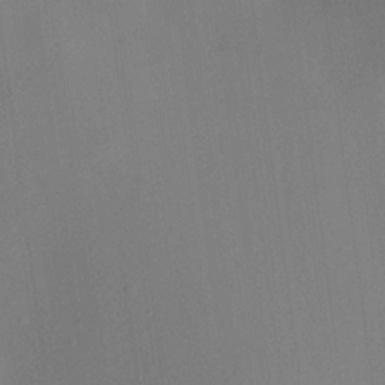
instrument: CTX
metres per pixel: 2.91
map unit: HNhu
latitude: 13.9717
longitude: 13.5210
